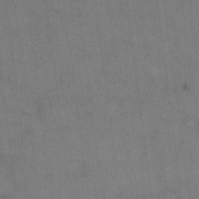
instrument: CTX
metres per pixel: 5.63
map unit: eHh
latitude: 15.0081
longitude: -62.5168
